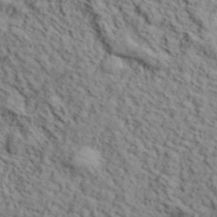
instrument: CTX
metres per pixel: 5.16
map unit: lHvf
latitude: 39.1214
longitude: -87.8394
